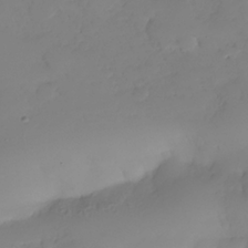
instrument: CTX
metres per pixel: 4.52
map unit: Nhe
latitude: -35.5021
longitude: -144.5734
